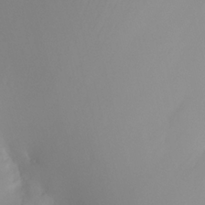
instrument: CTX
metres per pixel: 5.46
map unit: HNhu
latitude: 8.2712
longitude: -1.8016
